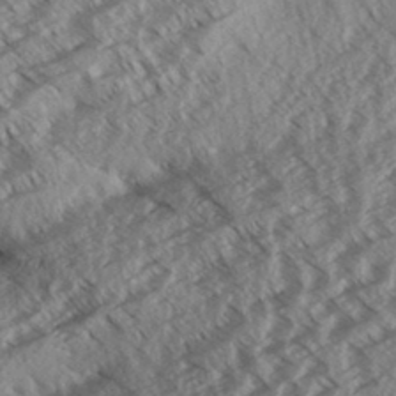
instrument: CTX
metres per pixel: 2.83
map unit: Aa
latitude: 33.1025
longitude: -140.2522
